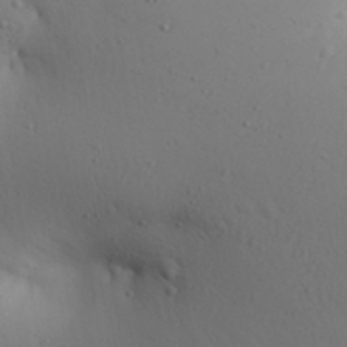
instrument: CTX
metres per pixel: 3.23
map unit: Aa
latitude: 30.6113
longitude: -146.1389
